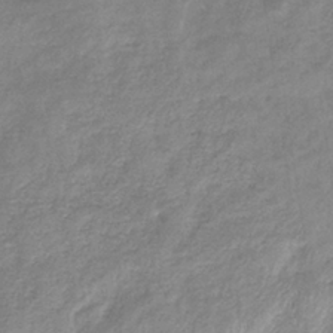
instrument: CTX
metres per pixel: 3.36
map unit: eHb
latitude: -36.7085
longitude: 75.2565
